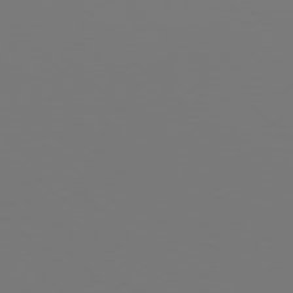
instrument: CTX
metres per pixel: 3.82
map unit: Hpe
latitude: 77.9150
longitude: -163.5371
